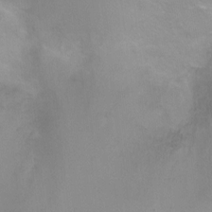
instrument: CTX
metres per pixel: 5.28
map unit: Ht
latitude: -5.5399
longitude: -28.5546
